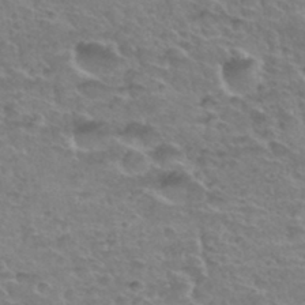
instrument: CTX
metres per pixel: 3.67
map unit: Hto
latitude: 34.4979
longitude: -44.3845
